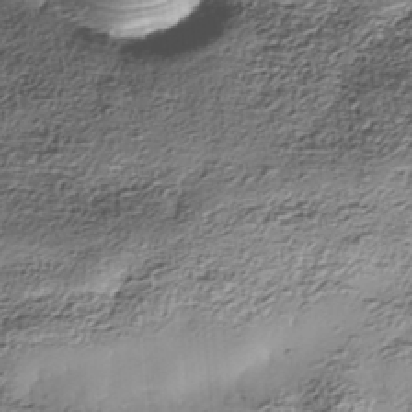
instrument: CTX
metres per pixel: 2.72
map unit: Nhe
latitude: -38.0094
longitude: -148.0444
